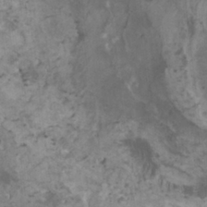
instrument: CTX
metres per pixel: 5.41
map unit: HNhu
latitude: 1.6693
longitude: 3.6910
